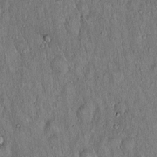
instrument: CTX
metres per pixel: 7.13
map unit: Hto
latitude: 15.8395
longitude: -58.8569
